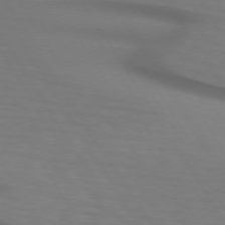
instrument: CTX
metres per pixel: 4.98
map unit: lApd
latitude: 73.2915
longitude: -75.1025
